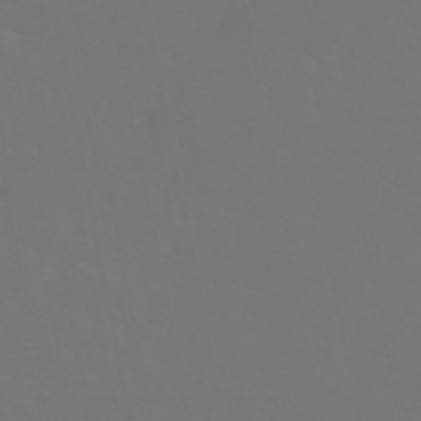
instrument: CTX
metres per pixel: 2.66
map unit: eAb
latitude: 46.1011
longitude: 121.2376
